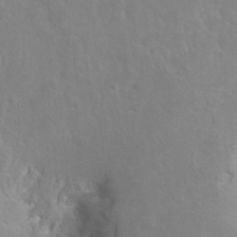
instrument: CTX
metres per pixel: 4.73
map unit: Hto
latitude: -7.6344
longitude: -46.4034
